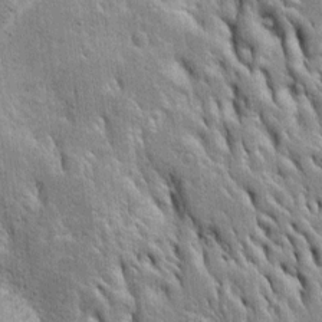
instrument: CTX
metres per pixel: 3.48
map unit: Htu
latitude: -4.2550
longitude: 150.8408
